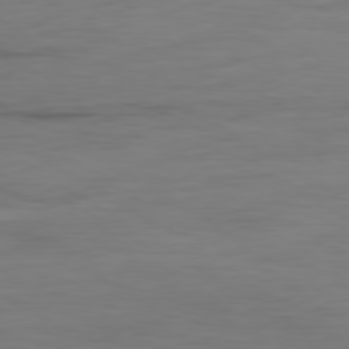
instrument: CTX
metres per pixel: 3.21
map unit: Ap
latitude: -79.4832
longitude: -78.0822
